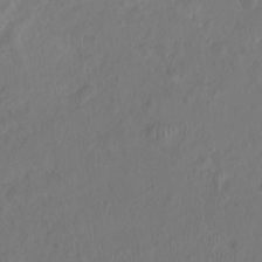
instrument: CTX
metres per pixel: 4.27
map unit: Hto
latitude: -8.0850
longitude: -40.1577
